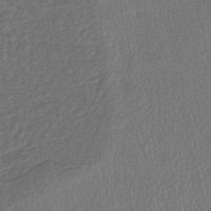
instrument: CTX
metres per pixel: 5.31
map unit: lHb
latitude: -40.3117
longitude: 68.9919
